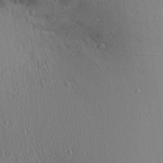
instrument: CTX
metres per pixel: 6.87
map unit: Aa
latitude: 27.2159
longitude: -137.3293
